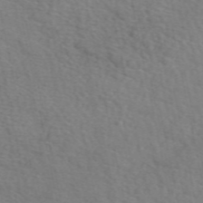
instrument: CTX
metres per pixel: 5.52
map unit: eAb
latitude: 50.6112
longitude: 110.9730
